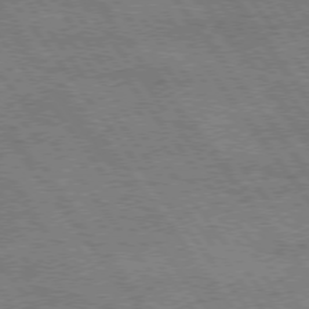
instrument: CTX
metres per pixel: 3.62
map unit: Hpe
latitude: 74.9136
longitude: -139.2915
